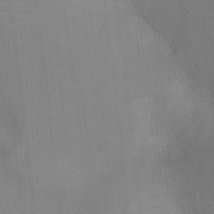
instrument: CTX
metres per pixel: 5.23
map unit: Ht
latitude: -4.2550
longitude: -17.1781
